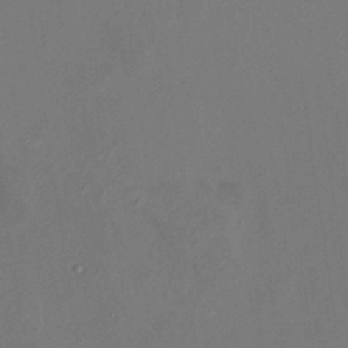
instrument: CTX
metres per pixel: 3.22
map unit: HNhu
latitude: 8.1767
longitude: -0.9324
